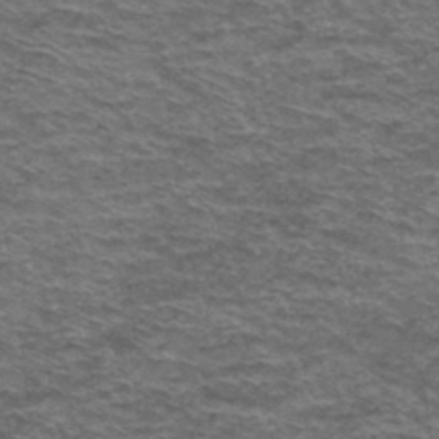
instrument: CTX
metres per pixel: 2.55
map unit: Hto
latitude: 38.4412
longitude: -41.8205
